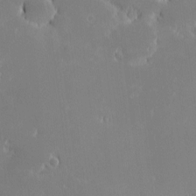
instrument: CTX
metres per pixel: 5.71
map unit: eHh
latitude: -1.5966
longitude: -84.3467
